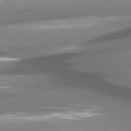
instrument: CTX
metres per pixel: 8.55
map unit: lApd
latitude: 80.8947
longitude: -144.2900
